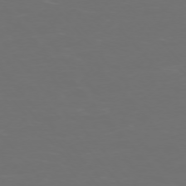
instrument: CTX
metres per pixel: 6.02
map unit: Ap
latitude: -75.7289
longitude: -76.4790
